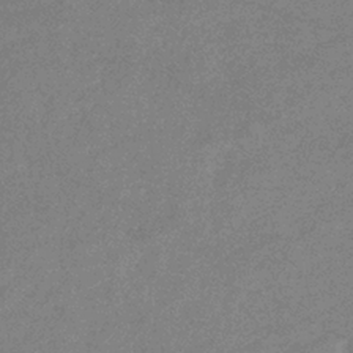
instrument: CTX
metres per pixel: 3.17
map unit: eHb
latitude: -37.2187
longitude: 76.7463
